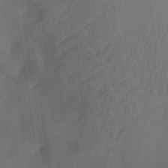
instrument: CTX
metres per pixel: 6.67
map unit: lAa
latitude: 21.4616
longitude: -138.2522
